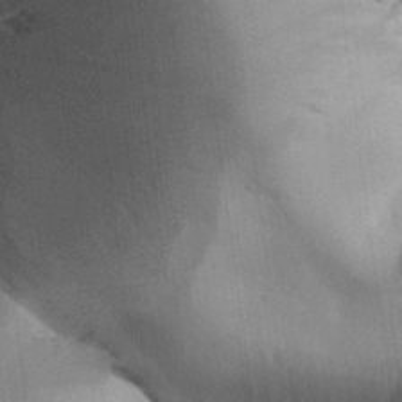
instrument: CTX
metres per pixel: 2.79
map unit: Aa
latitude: 26.2145
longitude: -143.4993
